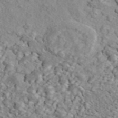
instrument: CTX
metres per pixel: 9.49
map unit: ANa
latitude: 44.4601
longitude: 21.7099
